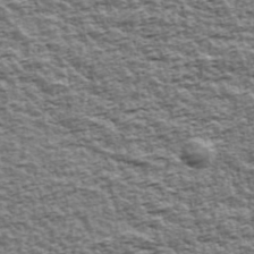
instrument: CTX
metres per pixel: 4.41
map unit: Ave
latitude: 42.9703
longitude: -111.8961
